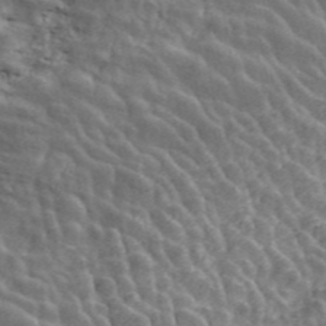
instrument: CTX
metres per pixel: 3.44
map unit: ANa
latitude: 45.6316
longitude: 38.3684
